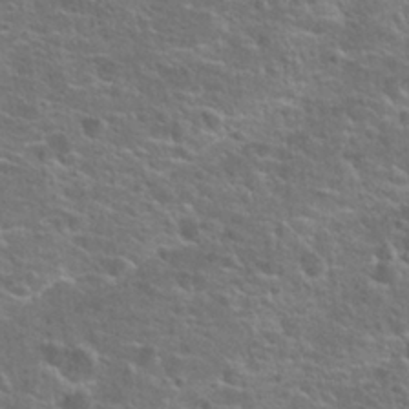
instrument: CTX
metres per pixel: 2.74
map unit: Hto
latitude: 25.3103
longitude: -50.1766
